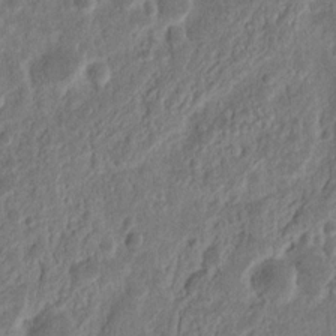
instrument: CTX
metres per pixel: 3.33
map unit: Nhu
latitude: 13.4238
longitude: -73.2726
